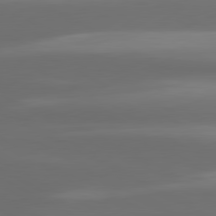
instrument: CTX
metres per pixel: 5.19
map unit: lApd
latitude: 80.5924
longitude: -139.8205
